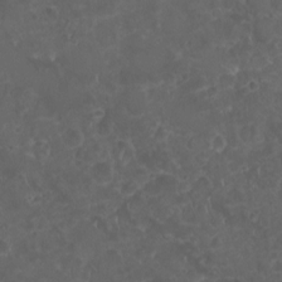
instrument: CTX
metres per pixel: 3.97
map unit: HNhu
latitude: -1.9179
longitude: 10.9164
